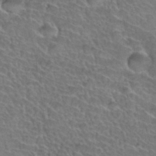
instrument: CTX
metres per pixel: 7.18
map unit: Hto
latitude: 35.7071
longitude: -44.7246
